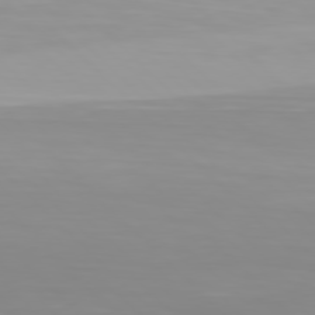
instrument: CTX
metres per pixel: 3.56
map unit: Hpe
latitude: 77.4048
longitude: -173.1025
